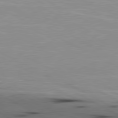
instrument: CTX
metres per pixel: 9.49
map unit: lApd
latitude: 80.7246
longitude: 157.5966
